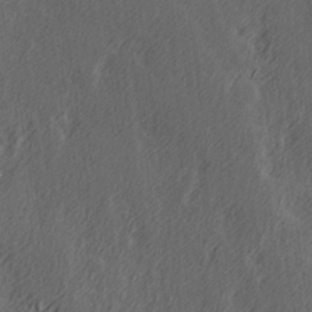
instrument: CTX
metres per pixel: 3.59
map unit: Hve
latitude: 26.4412
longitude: 146.0661
